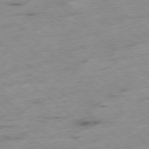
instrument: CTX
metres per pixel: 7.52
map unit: Ap
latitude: -78.3306
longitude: -60.1955
